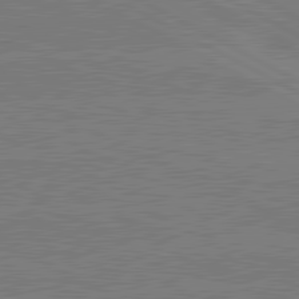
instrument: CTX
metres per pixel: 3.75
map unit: lApd
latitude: 80.9514
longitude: -126.8569
